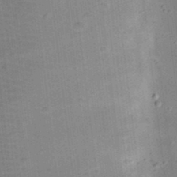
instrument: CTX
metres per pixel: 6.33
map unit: eHh
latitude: 24.7246
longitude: -70.8191
